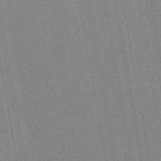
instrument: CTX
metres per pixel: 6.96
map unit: ANa
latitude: 51.5371
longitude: -71.0269
